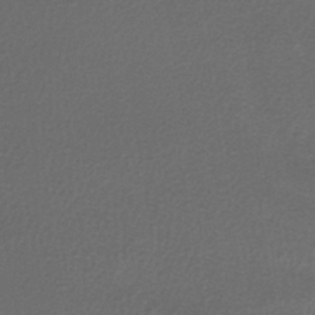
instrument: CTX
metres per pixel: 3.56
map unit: lHb
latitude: -39.6722
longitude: 71.8234
